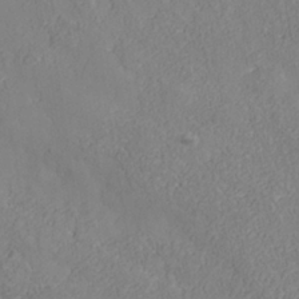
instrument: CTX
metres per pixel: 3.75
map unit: Nhe
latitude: -37.3320
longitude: 138.9920
